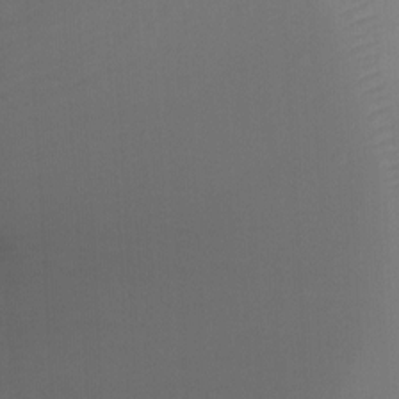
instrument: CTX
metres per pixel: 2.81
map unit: Ht
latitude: -8.8408
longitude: -37.3293
